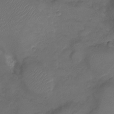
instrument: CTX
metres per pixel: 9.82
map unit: Ht
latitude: -6.5951
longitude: -21.2537
